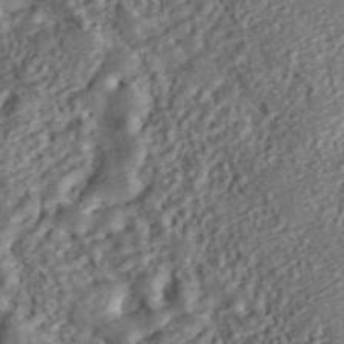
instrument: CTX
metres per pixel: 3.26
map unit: ANa
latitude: 45.3859
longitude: 25.6155
